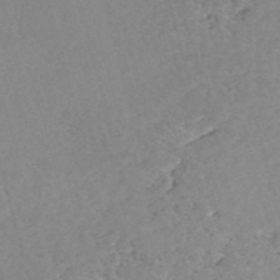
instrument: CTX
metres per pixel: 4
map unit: eHh
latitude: -54.7463
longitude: -88.8758
